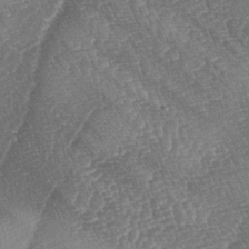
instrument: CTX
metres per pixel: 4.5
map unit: lAa
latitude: -4.1794
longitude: -129.6883
